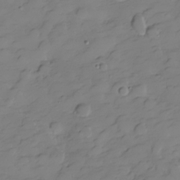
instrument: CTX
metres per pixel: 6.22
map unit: Hve
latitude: -28.9353
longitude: 91.1620
